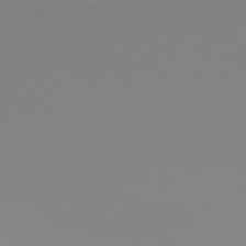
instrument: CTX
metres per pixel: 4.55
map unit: Hpe
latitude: 78.5924
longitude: -142.1956
